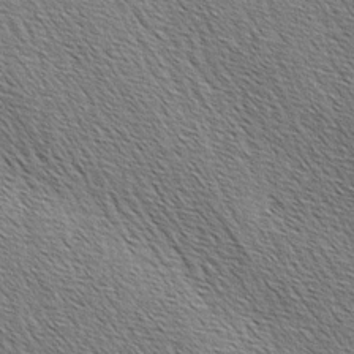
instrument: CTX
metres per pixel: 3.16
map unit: lAa
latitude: -3.5777
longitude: -122.0444
